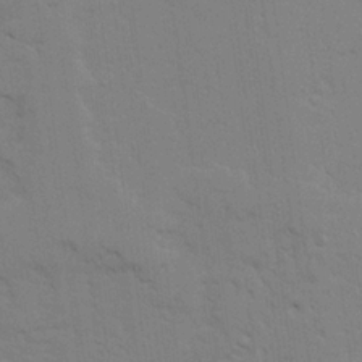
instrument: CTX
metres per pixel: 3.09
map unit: Ave
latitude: 23.7261
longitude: -130.4223
